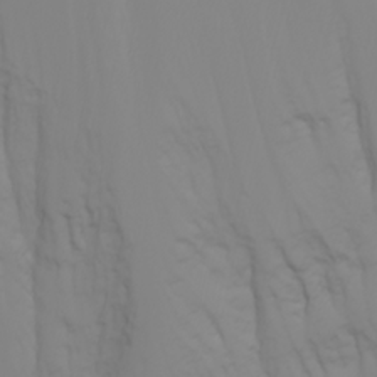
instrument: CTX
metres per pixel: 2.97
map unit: Nhu
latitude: -5.1620
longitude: -79.4805
